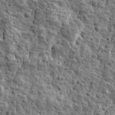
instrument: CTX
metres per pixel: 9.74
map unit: Ave
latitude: 16.7435
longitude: -134.6112
